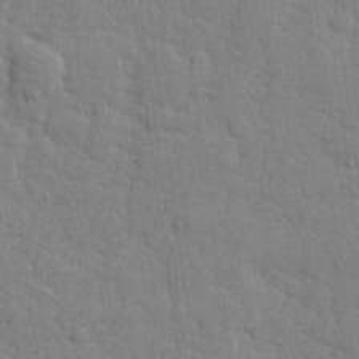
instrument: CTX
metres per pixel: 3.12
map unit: lHvf
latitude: 24.4412
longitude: 142.4817
